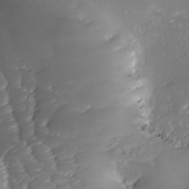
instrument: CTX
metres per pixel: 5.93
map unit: Ave
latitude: -10.3495
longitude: -122.1200
